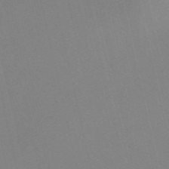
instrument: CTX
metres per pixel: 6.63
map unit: Nve
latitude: -57.6344
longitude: 62.9163
